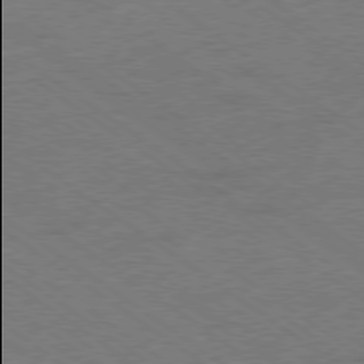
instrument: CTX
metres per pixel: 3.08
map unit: Hpe
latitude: -78.9352
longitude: -13.9906
